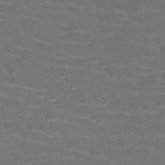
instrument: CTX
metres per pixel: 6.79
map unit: HNb
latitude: -50.8408
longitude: -48.1578
